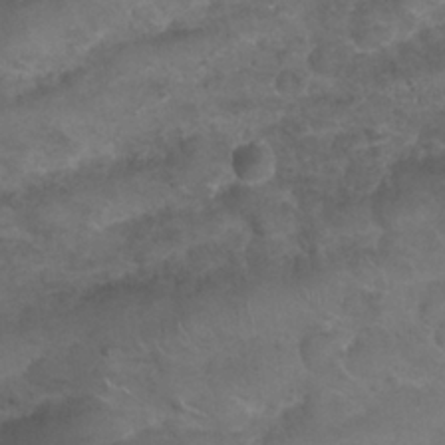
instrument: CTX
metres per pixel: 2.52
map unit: Nhu
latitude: 24.9891
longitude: -52.1011
